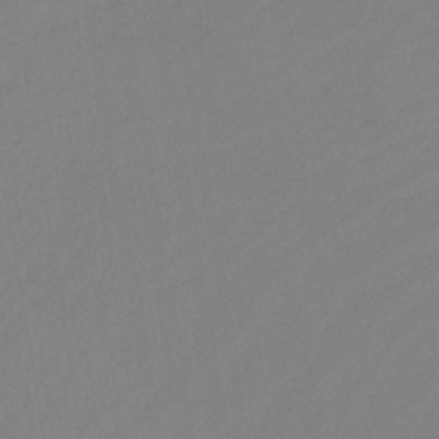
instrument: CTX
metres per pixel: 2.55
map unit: lHb
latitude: -33.4455
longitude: 67.1620
